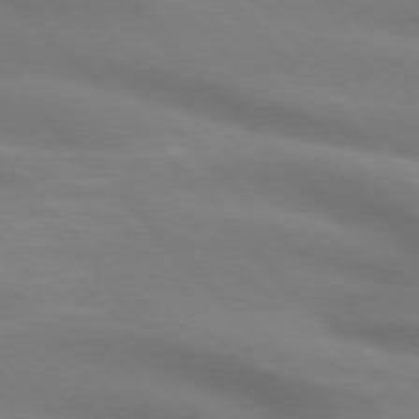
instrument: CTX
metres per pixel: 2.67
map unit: lApd
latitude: 75.0458
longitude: -61.5371
